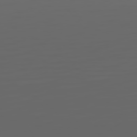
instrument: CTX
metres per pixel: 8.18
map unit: Hpe
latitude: 75.5371
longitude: -127.9717
